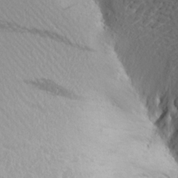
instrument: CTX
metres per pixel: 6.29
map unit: Aa
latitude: 18.1955
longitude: -148.3089
